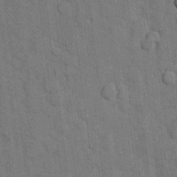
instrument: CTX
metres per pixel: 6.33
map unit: eHh
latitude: 11.6505
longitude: -66.5167
